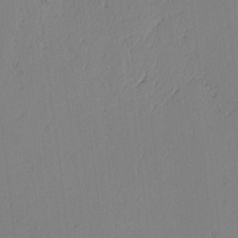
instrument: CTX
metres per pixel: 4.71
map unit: lAvf
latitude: -2.7085
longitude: -106.0444
